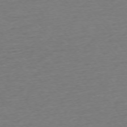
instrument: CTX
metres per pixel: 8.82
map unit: Ap
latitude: -75.2187
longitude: -88.6491
